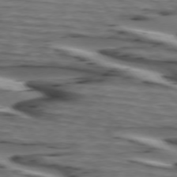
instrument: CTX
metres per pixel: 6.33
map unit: lApd
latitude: 74.6491
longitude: -71.5560
